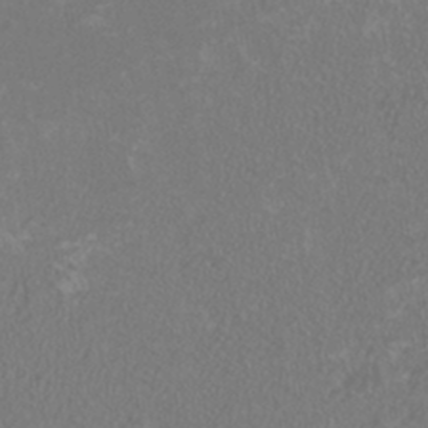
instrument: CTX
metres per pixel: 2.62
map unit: HNhu
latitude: 1.1970
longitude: -0.0822
